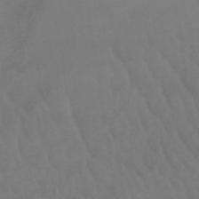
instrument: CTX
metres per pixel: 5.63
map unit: lHb
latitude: -45.6155
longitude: 66.6896
